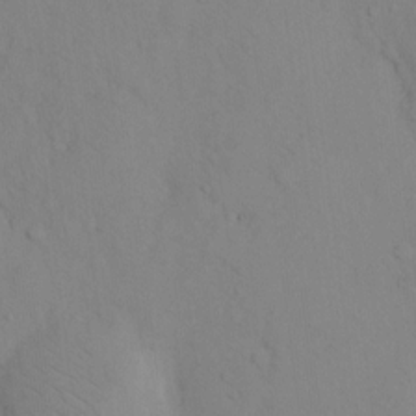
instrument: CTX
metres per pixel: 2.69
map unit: eHh
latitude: 12.6302
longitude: -61.6883
